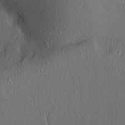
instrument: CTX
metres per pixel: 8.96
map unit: lAvf
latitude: 7.8961
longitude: 167.9556
